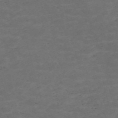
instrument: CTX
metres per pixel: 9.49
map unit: Nve
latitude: -58.4251
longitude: 59.7477
